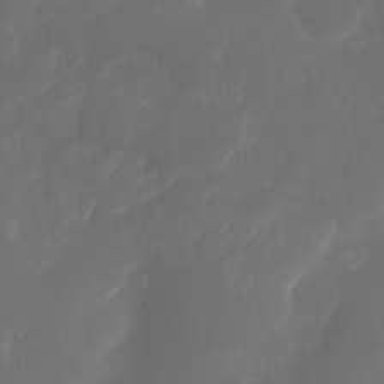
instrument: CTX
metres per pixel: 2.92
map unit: Nhe
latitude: -34.1228
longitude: -144.8569
